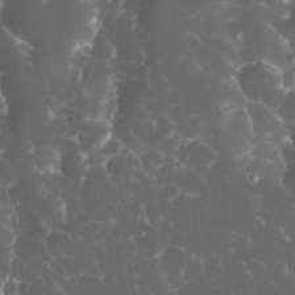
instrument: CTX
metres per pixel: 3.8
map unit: eHh
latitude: 34.7246
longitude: -64.4412
